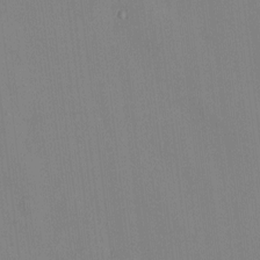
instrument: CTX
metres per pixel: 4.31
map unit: HNhu
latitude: -1.4644
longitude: -6.9703
